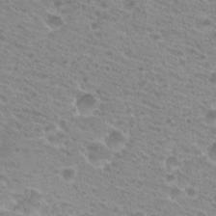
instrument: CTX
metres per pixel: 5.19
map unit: Hto
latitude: 21.3671
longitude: -38.1956
